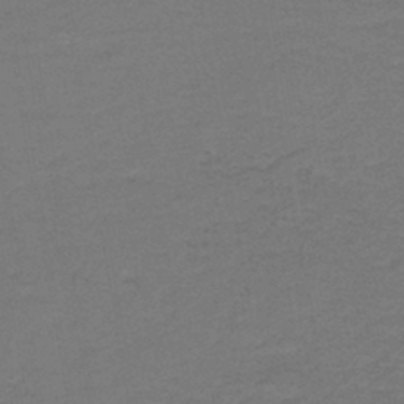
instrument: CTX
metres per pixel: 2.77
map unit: lHb
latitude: -43.4076
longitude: 54.1228
